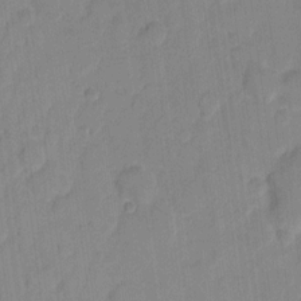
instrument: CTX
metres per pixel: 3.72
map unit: eHh
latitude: 10.1956
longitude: -65.4993
